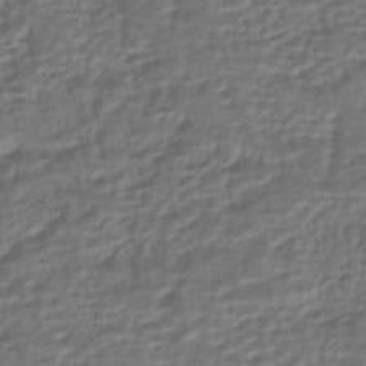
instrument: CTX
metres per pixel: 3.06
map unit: HNhu
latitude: -43.1620
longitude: 107.0487
